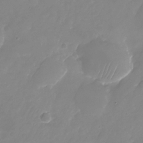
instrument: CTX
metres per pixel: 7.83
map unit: Nhu
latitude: -24.5385
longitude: -69.4804
